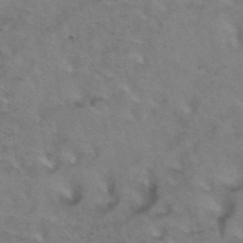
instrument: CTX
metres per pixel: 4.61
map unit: Hto
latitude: 39.2159
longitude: -43.6883
